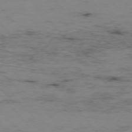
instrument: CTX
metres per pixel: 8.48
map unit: Hpe
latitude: -76.1795
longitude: -19.2915
